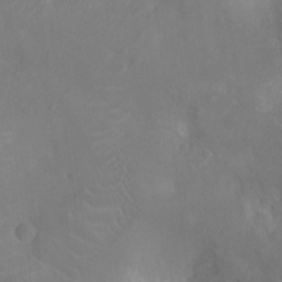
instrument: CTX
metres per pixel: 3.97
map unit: Nhu
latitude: -11.0487
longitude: -21.4427
